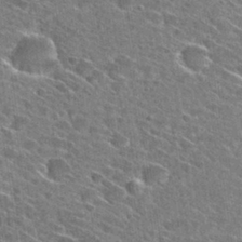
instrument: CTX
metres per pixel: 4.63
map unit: Hto
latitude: 28.6679
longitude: -45.4048
